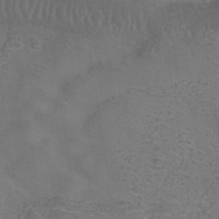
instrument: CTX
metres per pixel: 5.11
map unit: Hve
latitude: -34.2173
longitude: 91.2187
